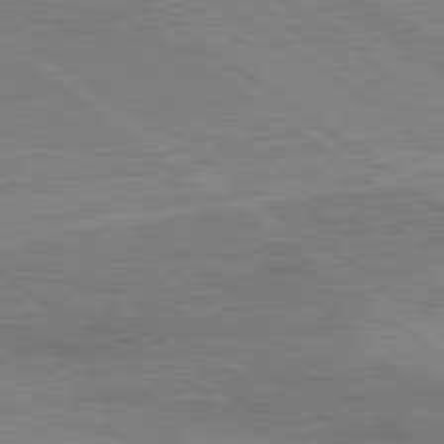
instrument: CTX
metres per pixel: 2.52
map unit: lApd
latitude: 79.4049
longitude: 166.9542
